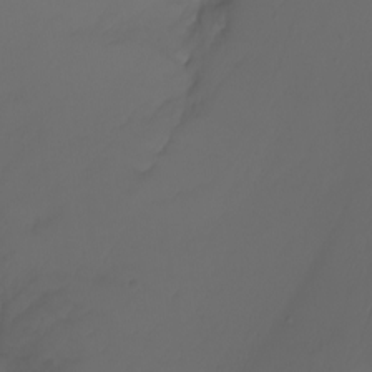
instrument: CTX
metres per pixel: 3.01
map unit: Nhu
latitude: -7.7666
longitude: -82.4412
